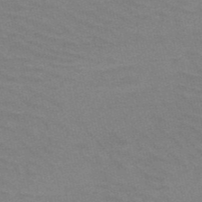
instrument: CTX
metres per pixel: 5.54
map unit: HNb
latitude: -52.5951
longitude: -43.3860
